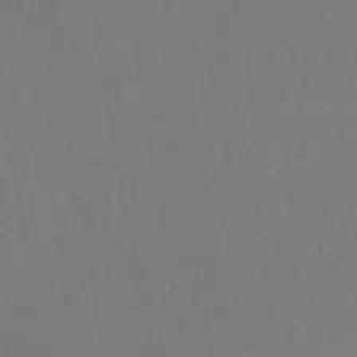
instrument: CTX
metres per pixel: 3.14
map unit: HNhu
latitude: -44.3873
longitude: 94.6896
